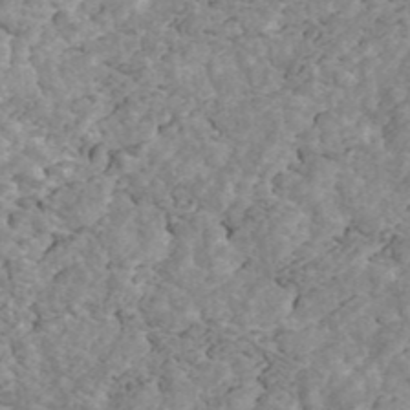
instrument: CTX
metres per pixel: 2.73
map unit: ANa
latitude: 42.5168
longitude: 26.3306
